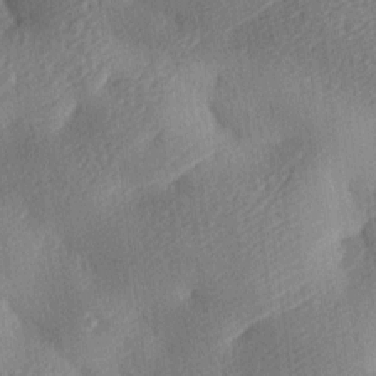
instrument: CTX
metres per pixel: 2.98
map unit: lAa
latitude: -8.7841
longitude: -127.4427
